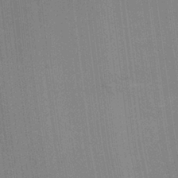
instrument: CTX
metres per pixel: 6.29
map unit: Ht
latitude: -3.9745
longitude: -27.0648
